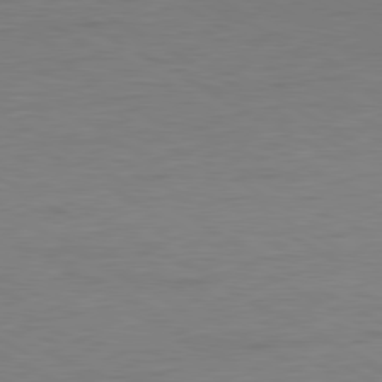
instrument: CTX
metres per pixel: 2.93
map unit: Ap
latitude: -81.5588
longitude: -67.9717
